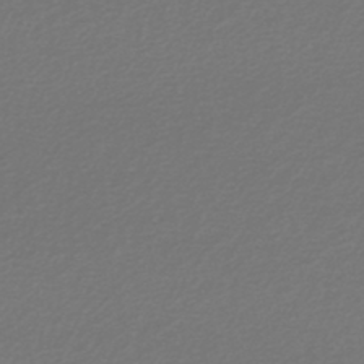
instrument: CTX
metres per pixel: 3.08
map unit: lHb
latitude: -45.0864
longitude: 75.8234
